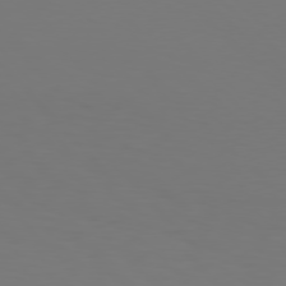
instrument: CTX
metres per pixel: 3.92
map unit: Hpe
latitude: 77.0836
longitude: -133.1781
